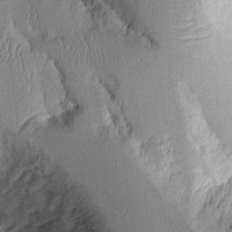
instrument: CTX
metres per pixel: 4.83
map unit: Aa
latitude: 10.2523
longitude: -128.1011
